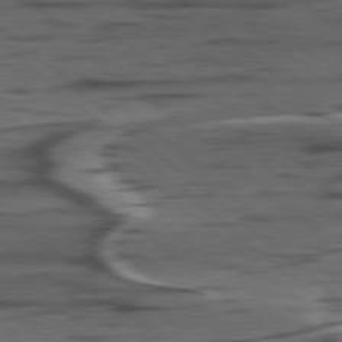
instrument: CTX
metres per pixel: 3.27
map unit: lApd
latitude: 78.8380
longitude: -49.3482
